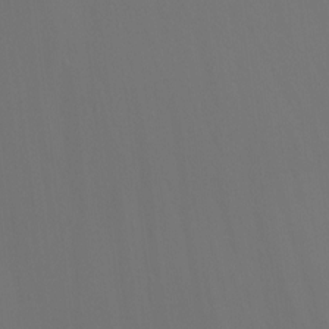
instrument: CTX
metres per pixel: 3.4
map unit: Ht
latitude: -7.9745
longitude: -30.7247
